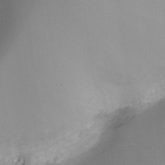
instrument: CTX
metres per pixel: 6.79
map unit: HNhu
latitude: -20.4251
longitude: 85.0864
